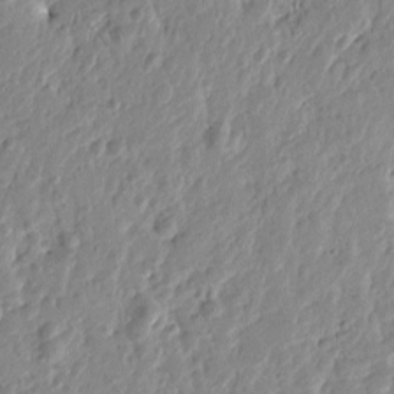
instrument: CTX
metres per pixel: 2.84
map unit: Htu
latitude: -1.1432
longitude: -178.6302
